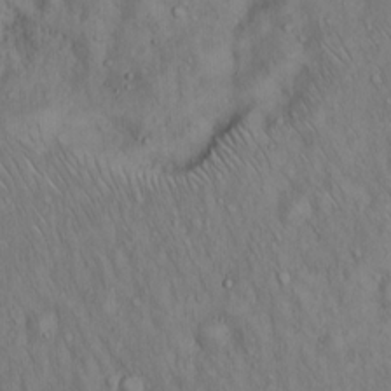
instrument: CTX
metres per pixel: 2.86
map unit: Hto
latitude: 14.5546
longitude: -59.4049
